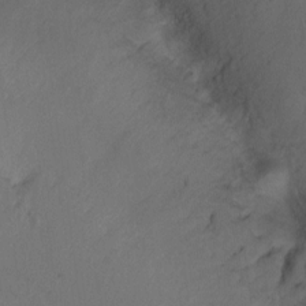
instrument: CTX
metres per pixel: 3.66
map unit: Ht
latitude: -7.6722
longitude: -35.7071
